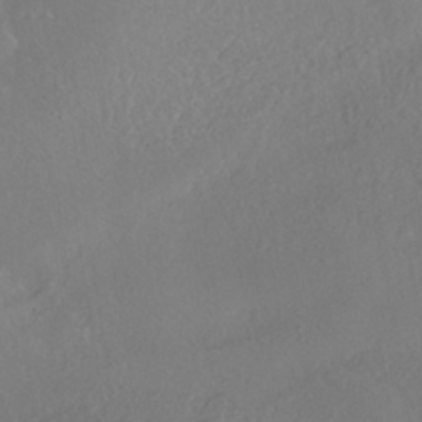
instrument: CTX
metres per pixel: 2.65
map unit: HNhu
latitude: -40.4440
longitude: 104.8975
